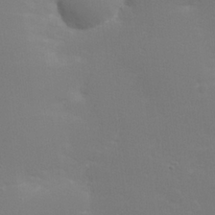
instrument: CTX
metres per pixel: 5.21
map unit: lHvf
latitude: 24.8002
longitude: 141.0864
